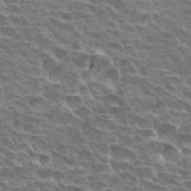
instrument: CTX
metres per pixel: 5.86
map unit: Hto
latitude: 30.4790
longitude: -41.9906
